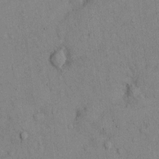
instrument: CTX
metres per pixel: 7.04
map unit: Hto
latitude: 11.8395
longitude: -59.7261
